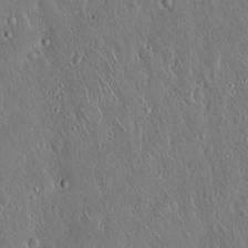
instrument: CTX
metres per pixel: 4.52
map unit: Hto
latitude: 17.1403
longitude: -57.4804
